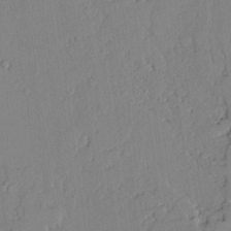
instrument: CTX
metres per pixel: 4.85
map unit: lAvf
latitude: 24.8946
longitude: -110.8569
